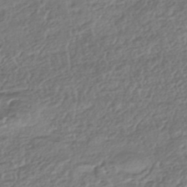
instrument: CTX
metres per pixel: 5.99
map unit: HNhu
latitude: -43.0864
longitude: 107.3510
